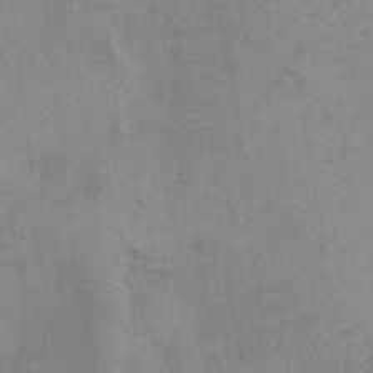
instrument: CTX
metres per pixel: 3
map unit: Hto
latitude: 6.9136
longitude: -62.6491
